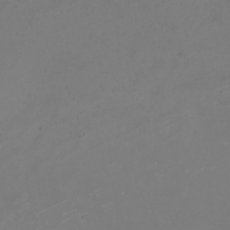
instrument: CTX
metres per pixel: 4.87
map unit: eHh
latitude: -1.0109
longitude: -78.8947
